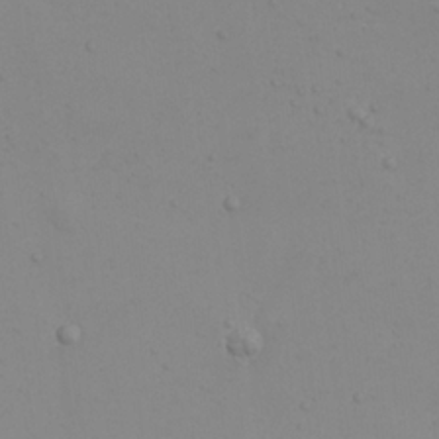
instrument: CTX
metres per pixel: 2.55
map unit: eHh
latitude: 22.2711
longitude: -65.3860
